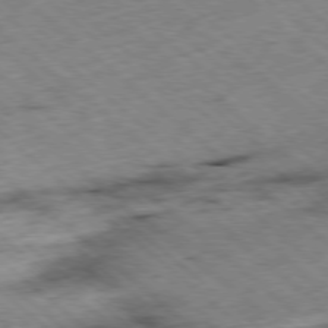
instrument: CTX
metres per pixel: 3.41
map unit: Ap
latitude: -78.6140
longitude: -49.2726
